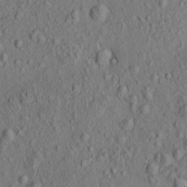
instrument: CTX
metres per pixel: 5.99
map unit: eHh
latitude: -0.9164
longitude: 18.5952
